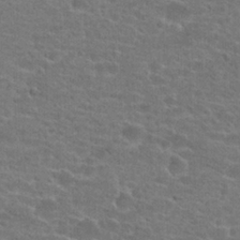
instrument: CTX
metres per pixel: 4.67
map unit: Hto
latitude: 22.3467
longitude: -43.8583
